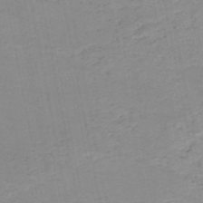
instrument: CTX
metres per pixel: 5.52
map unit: HNb
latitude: -51.4832
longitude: -53.1403
